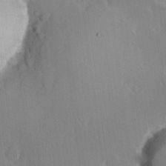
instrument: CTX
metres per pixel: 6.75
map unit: Hve
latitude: 23.2348
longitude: 146.5573
